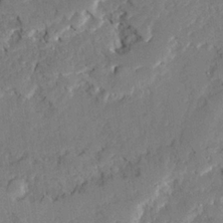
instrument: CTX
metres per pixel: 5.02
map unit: Ave
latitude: 22.9703
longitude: -130.0444
